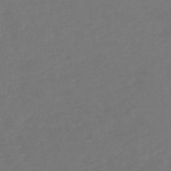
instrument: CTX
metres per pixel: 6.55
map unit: HNb
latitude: -47.3320
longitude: 57.1620
